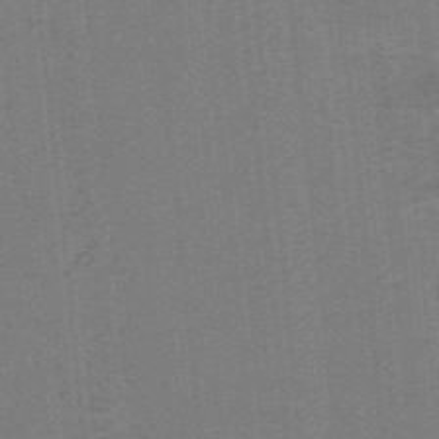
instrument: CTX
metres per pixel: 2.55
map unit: lHb
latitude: -39.5966
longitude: 53.9367
